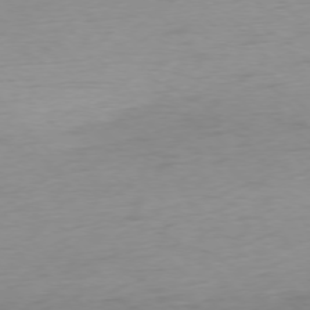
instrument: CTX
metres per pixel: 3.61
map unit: Ap
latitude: -76.6330
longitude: -63.9528
